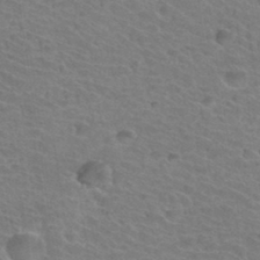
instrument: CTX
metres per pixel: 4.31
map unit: Hto
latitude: 34.3467
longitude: -39.4048
